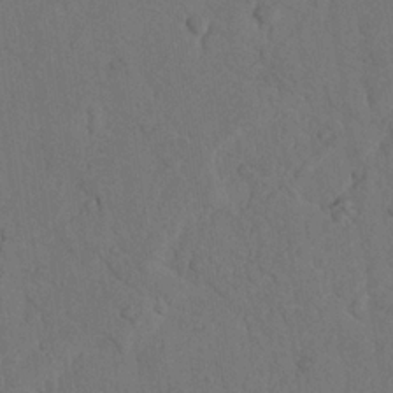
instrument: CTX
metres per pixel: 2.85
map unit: Nhu
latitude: 22.4034
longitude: -74.2334
